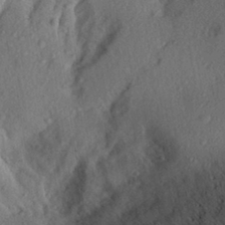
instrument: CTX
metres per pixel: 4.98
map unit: Aa
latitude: 28.9702
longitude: -145.8016
